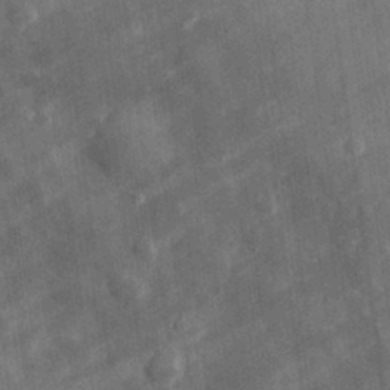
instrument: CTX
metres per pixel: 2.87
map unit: eHh
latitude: 29.8016
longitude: -77.1781
